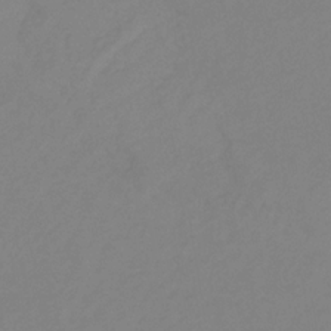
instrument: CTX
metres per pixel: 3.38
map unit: lHb
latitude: -31.4265
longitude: 66.4629
